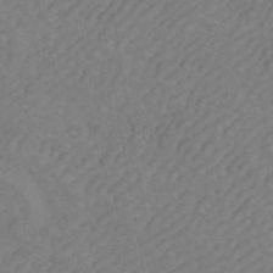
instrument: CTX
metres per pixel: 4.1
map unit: ANa
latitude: 43.1025
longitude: 16.9920
